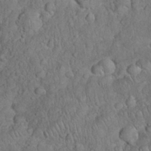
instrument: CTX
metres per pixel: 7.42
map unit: eHh
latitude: 33.2348
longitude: -64.5924
